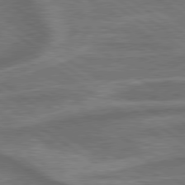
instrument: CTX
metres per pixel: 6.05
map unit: lApd
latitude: 79.5749
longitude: -171.8583
